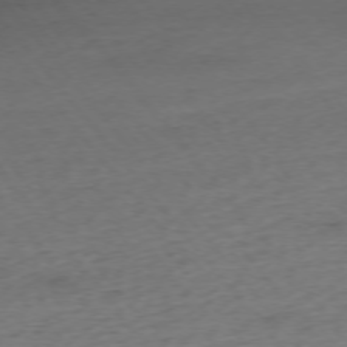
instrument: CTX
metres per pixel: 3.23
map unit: Ap
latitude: -75.8423
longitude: -88.6491
